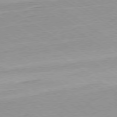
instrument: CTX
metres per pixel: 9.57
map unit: Ap
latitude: -79.2942
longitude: -93.9150
